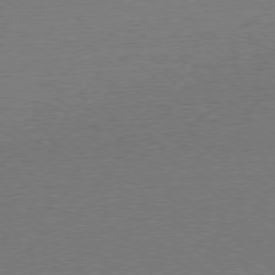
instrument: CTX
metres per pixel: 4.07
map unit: Ap
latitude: -78.4818
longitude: -82.4034
